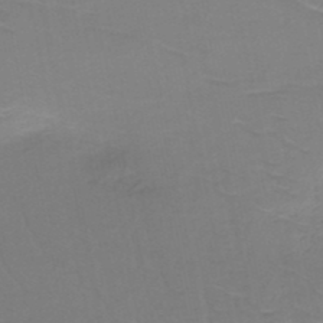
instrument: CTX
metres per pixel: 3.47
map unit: HNb
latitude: -49.4833
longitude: -47.1781
